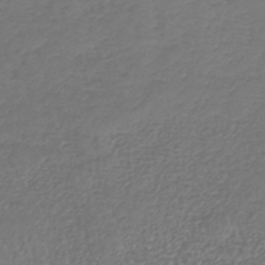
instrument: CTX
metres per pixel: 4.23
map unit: lHb
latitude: -42.1794
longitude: 72.5385
